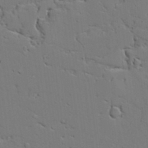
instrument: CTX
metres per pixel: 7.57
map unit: Aa
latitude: 19.6316
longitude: -126.0822
